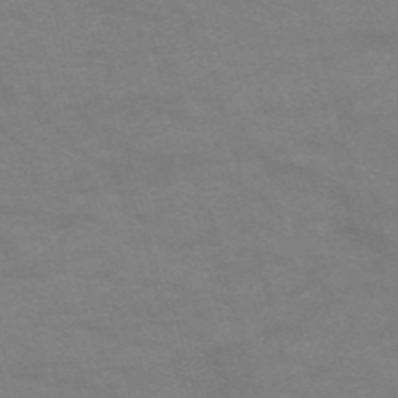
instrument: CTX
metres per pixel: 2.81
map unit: HNb
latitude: -55.4077
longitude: -40.3845
